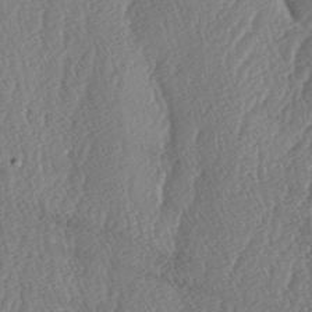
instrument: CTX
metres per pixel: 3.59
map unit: lAa
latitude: -6.7463
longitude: -130.0444
